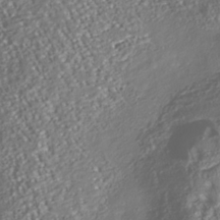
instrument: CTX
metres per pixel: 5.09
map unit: Nhu
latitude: -38.5385
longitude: -80.5924
